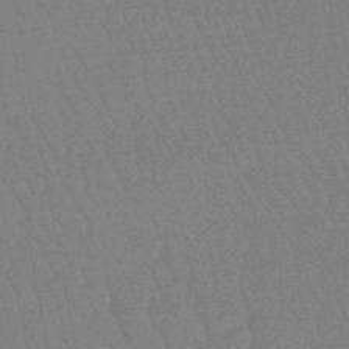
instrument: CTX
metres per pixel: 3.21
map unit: eHb
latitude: -46.5196
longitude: 80.4062
